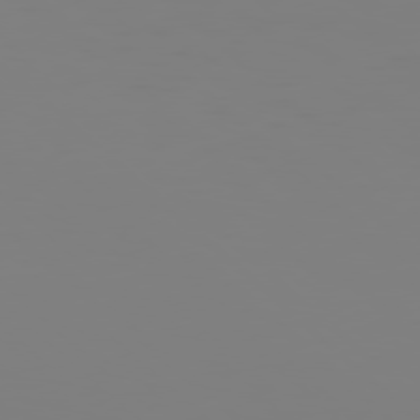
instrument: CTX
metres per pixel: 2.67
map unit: Hpe
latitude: 77.7449
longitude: -137.7072
